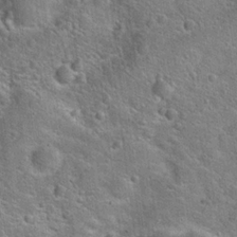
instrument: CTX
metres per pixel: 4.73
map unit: Hto
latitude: 19.6127
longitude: -51.6316
